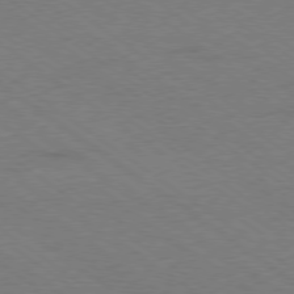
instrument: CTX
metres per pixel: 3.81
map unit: Ap
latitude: -79.2942
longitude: -99.3103
